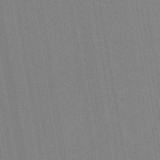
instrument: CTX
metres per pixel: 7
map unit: HNb
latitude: -34.2362
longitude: 54.9353
